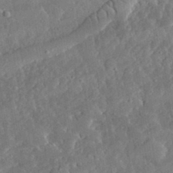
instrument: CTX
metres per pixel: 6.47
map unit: lHvf
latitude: 33.5938
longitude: -92.2333
